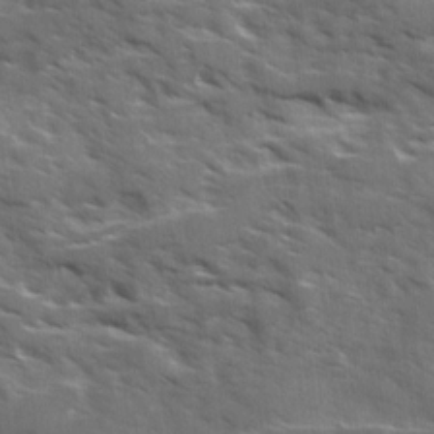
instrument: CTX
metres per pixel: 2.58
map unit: Ave
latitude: 18.1200
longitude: -130.5357
